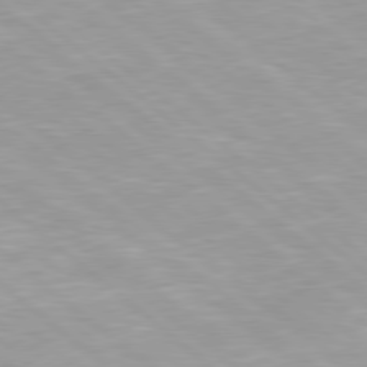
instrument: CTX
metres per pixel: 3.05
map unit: Hpe
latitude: 78.2523
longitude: -141.1592
